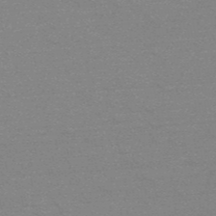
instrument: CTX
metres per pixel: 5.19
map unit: HNb
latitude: -52.0850
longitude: -43.6127
